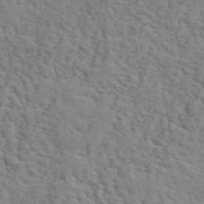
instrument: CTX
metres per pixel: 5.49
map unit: ANa
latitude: 49.8205
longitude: -80.3845
